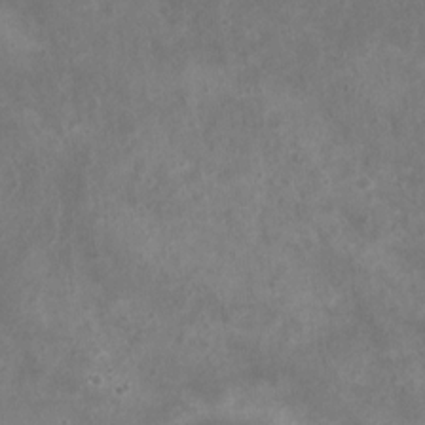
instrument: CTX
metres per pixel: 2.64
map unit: Nhu
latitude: 5.4615
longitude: -16.9892
